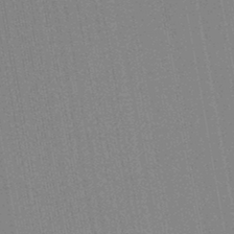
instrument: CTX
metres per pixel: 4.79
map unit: lHb
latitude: -44.5763
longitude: 74.6330
